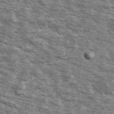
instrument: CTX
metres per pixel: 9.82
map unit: Ave
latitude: 40.7624
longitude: -109.7260
